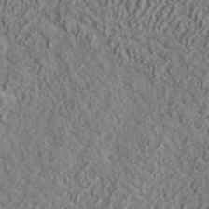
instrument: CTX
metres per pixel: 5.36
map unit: lHvf
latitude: 41.5560
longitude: -88.6113
